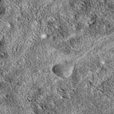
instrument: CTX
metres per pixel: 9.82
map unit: eAb
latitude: 37.9150
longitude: 111.9178
